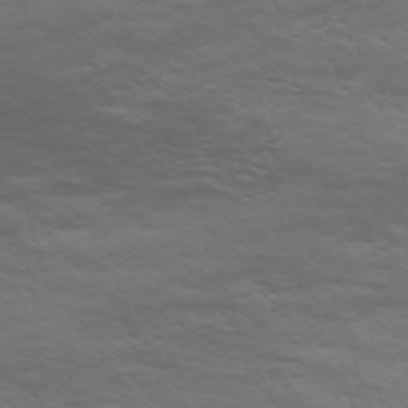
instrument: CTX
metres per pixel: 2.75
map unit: Nve
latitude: -59.1431
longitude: 56.1228
